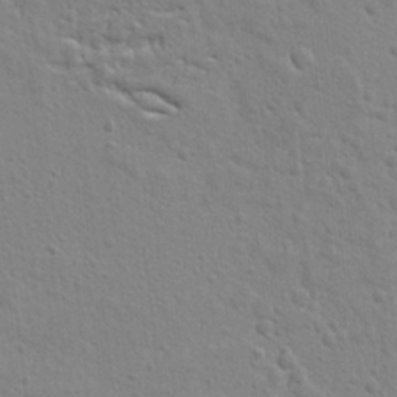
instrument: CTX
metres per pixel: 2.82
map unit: Ht
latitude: 9.3293
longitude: -76.5168
